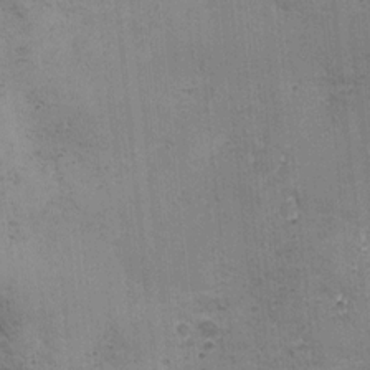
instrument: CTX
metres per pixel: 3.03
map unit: Ave
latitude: -7.3320
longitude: -120.1767
